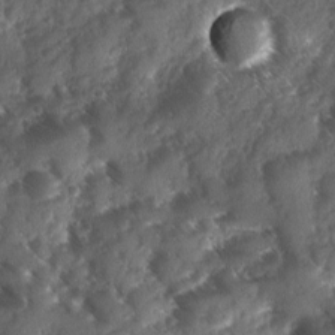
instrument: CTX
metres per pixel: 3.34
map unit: Ave
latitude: 10.6113
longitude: -103.0647
